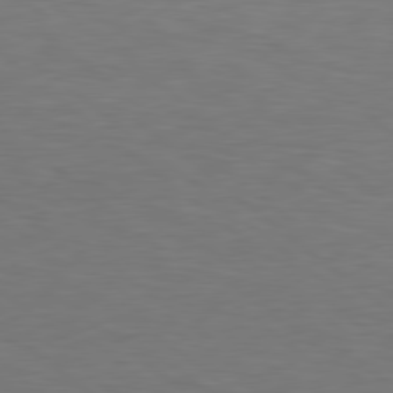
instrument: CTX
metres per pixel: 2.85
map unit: Hpe
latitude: 78.8758
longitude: -162.1767
